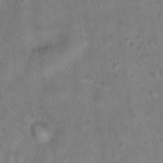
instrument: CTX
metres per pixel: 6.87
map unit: Hto
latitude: 17.1781
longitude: -40.0822
